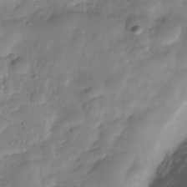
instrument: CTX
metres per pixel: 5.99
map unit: Hve
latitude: -29.3321
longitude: 91.4644
